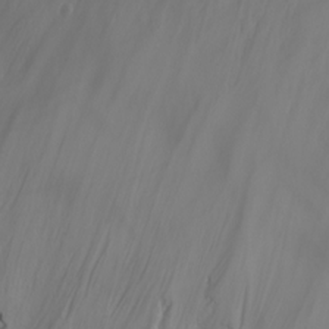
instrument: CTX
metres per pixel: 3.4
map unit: Nhu
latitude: -8.1984
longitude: -81.7827
